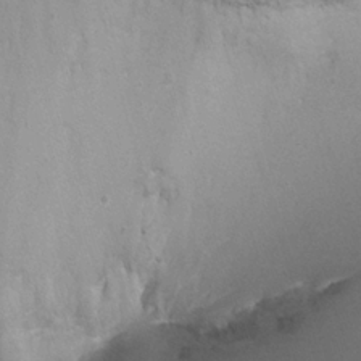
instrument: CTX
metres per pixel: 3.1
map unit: Ht
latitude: -0.0472
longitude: -32.9703
